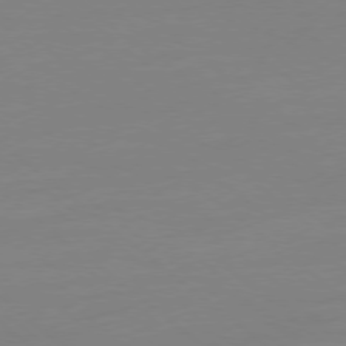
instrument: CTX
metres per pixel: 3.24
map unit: Ap
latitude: -78.3306
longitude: -66.4601
